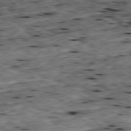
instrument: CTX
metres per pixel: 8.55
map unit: Ap
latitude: -79.5210
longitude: -91.0836
